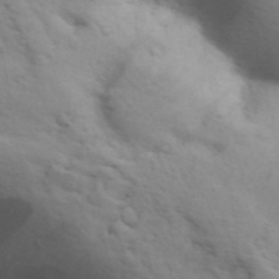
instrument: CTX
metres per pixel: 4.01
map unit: Aa
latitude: 31.3860
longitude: -146.6491
